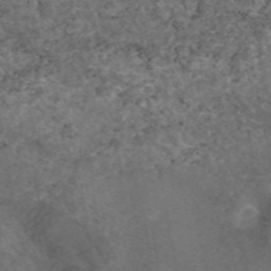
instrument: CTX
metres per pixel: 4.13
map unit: eAb
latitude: 46.6680
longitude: 117.9556
